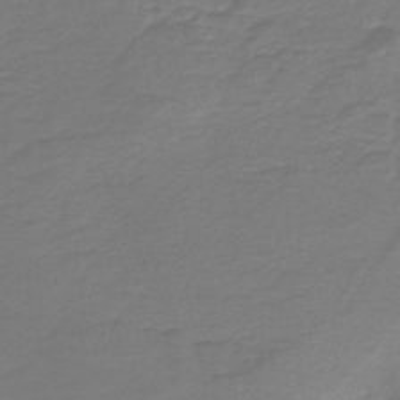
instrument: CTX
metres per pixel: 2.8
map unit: HNb
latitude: -47.3887
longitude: 53.0675
